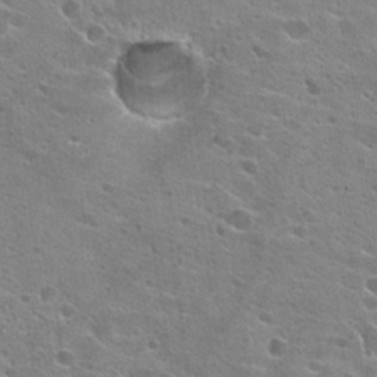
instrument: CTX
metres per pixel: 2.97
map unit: Hto
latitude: 23.2915
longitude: -42.6491
